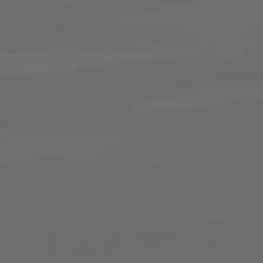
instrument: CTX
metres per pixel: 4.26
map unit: lApd
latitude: 83.3670
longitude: -128.2333
